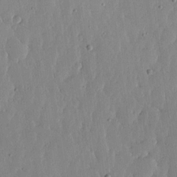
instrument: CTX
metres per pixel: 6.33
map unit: lHvf
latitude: 17.1970
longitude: -115.2159
